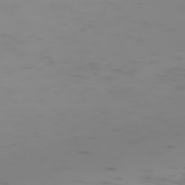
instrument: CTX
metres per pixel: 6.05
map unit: Hpe
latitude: -73.8422
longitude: 7.2943
